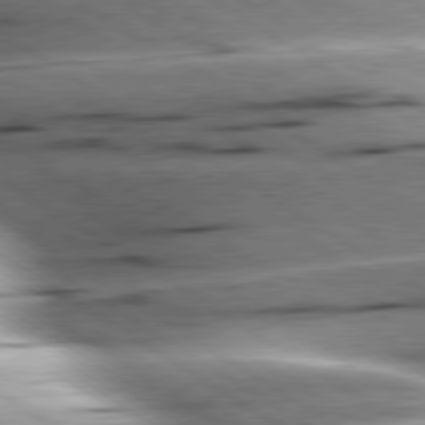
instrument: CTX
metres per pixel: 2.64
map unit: lApd
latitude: 79.6316
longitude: -156.1388
